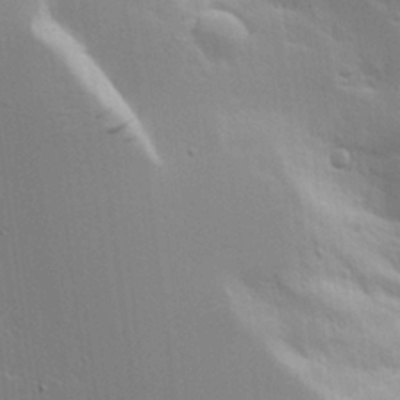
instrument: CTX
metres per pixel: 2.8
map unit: Aa
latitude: 19.4048
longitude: -126.5357
